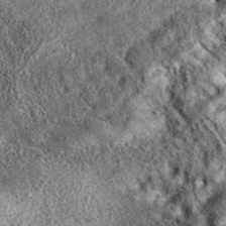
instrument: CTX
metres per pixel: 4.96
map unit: eAb
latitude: 37.2348
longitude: 110.1606
